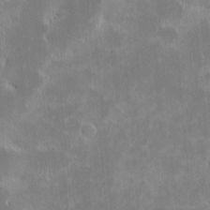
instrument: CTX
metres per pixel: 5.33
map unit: eHh
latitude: -2.0849
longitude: -85.4427
